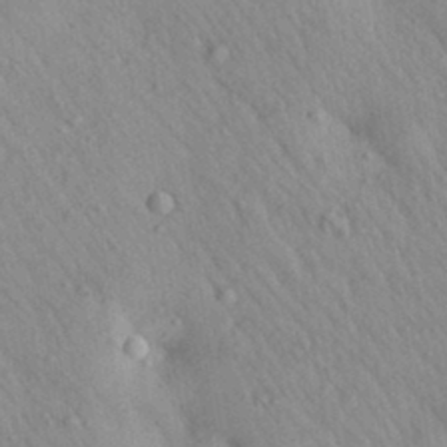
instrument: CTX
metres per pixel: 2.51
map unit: Aa
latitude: 29.5182
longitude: -148.1200
